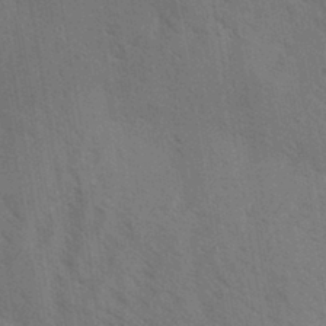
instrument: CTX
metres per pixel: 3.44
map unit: Aa
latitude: 31.6694
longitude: -139.1970
